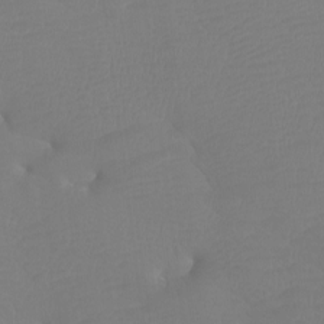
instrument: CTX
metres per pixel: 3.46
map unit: Htu
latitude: -7.3887
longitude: -48.0255
